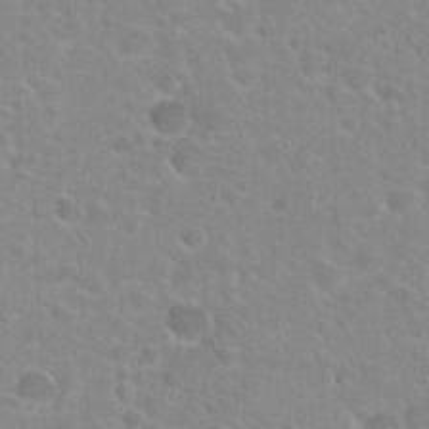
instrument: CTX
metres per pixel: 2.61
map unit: Hto
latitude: 23.1592
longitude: -43.9906
